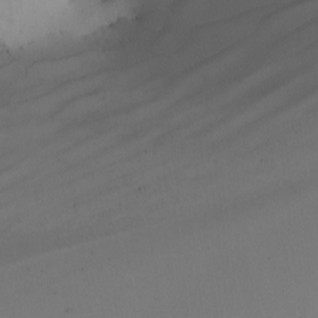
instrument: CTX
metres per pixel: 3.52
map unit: Nhu
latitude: -5.2754
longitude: -91.2537
